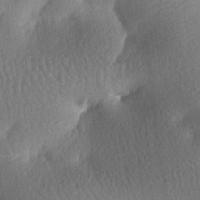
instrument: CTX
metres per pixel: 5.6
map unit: lAa
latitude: -8.0850
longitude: -127.6316
